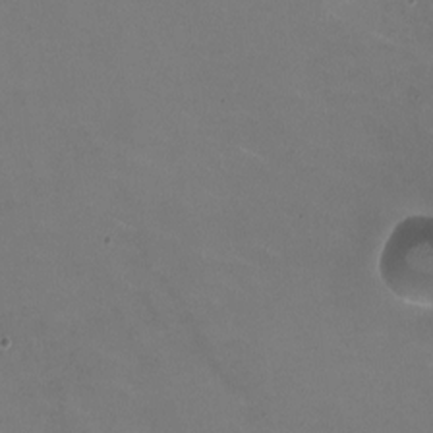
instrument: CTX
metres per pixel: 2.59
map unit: HNhu
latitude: -1.1809
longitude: -2.7435
